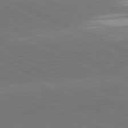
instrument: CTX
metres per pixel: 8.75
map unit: lApd
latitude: 81.8961
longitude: -154.4979
